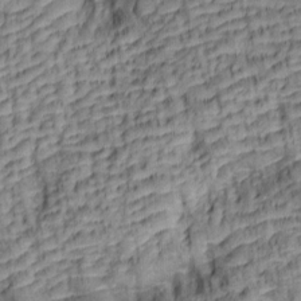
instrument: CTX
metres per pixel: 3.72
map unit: lAa
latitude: 6.4790
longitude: -115.7827
